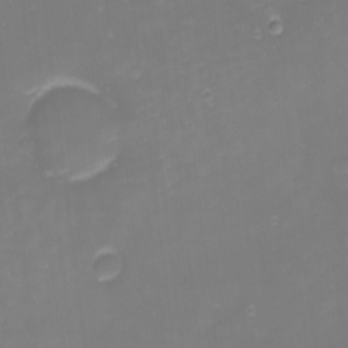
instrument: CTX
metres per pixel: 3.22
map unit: Nhu
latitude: -1.1809
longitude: -79.4049
